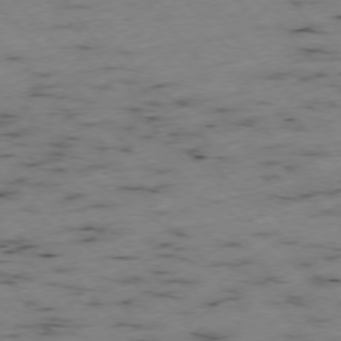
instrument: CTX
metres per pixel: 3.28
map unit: Ap
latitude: -76.2362
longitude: -60.7435
